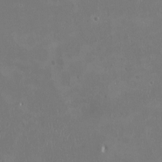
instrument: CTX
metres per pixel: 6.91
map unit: HNhu
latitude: -1.3510
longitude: 1.3699
